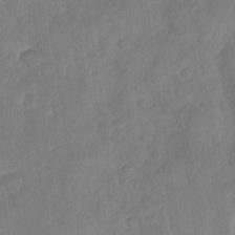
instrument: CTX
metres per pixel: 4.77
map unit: Nhu
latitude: -30.2550
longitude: -62.5546
